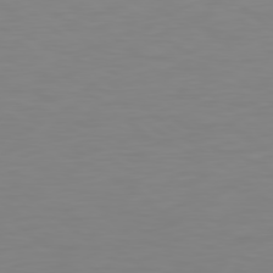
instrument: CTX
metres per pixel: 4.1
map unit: Hpe
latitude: 78.9136
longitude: -174.7246
